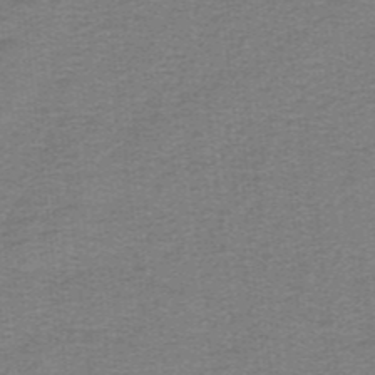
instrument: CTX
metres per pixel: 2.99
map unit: lHb
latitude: -41.5399
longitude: 54.6708
